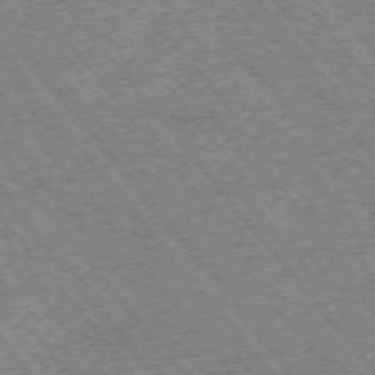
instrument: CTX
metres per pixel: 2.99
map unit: Hpe
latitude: -76.2362
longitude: -20.7058
